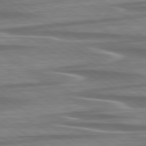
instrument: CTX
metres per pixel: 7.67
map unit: lApd
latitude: 79.4616
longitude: -114.1766
